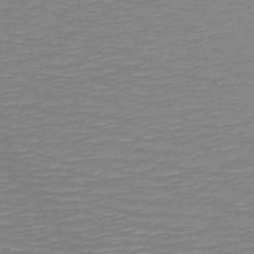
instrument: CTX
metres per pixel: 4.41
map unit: HNb
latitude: -49.0487
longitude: -44.9702
